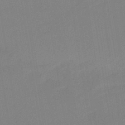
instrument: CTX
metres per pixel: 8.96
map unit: lHb
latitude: -45.1242
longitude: 72.9919
